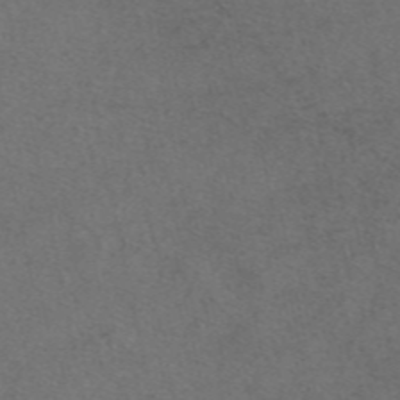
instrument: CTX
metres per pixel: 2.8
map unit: eAb
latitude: 48.1011
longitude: 107.5210
